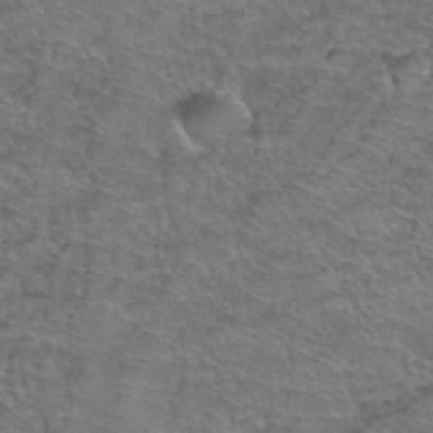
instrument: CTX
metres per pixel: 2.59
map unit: Hto
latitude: 38.8191
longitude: -43.4049
